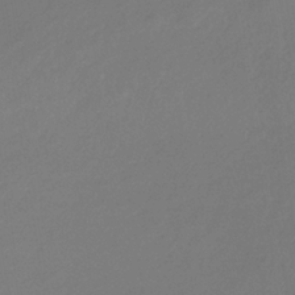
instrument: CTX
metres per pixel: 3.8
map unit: lHb
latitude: -34.7085
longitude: 67.5021
